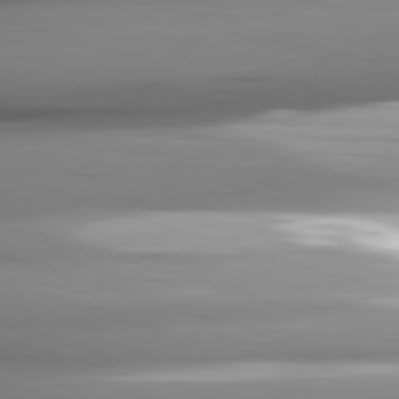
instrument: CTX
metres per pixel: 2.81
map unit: lApd
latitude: 82.5356
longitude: -141.8205
